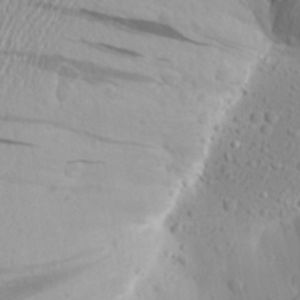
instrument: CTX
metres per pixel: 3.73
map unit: Aa
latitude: 18.9324
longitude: -148.2145
